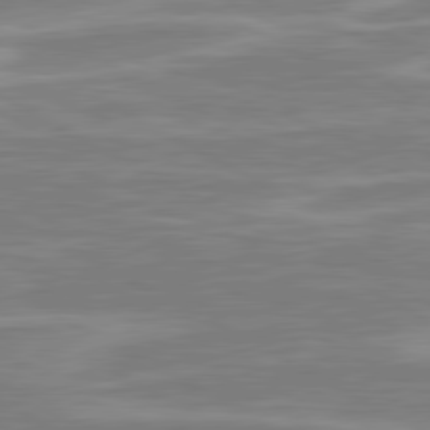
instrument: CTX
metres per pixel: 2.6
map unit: lApd
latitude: 80.6679
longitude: -173.5371
